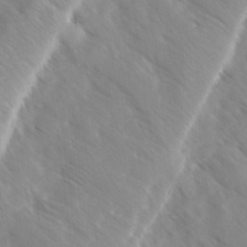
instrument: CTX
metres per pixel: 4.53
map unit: Ave
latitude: 0.1766
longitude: -111.1592
